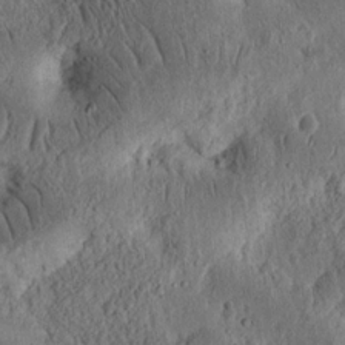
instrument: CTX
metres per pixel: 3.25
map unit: Ht
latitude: 13.9150
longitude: -74.1578
